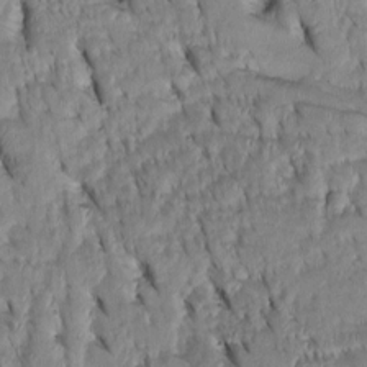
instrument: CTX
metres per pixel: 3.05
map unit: Htu
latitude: -3.1809
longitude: 152.0472
